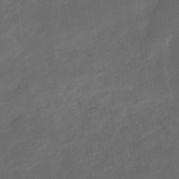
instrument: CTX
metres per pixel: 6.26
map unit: eHb
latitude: -47.9178
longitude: 85.3131
